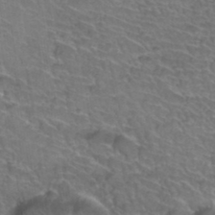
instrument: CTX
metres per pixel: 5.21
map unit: Hto
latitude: 35.2914
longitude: -44.5168
